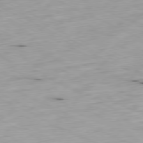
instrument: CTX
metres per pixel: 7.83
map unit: Ap
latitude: -80.1795
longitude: -67.1970
